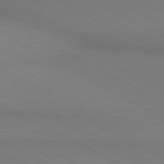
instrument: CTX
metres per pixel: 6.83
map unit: lApd
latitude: 80.5735
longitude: 145.5588
